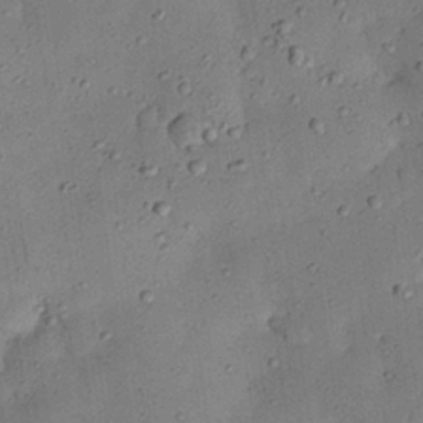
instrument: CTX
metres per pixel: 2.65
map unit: Nhu
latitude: 25.6693
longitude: -71.6127
